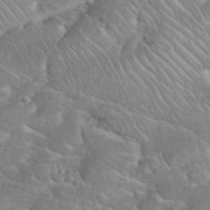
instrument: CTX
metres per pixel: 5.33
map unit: eHh
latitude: 35.9339
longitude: -64.6490
